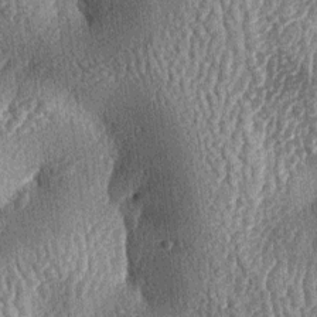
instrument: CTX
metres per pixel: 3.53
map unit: lAa
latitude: -6.1983
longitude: -127.8206
